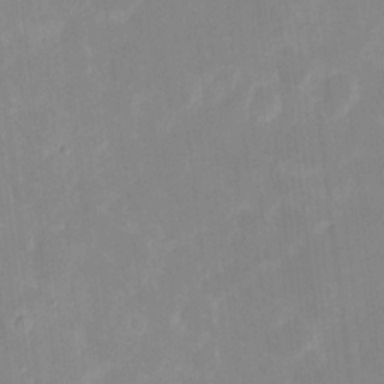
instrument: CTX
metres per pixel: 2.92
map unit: eHh
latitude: 6.7057
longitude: -69.5371
